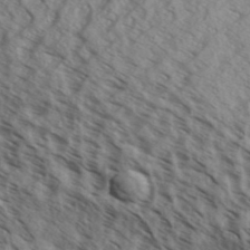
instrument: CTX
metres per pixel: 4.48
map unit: Aa
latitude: 30.2334
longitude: -138.9703
